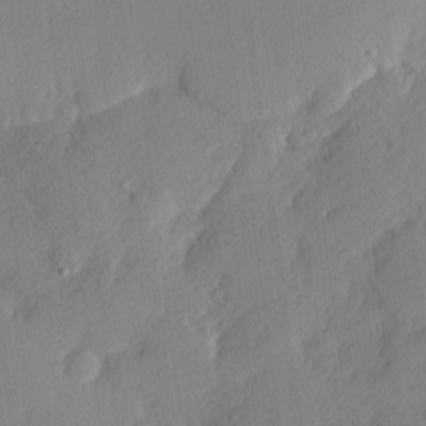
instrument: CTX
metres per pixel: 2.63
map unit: Nhu
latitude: 2.5545
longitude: -76.0633
